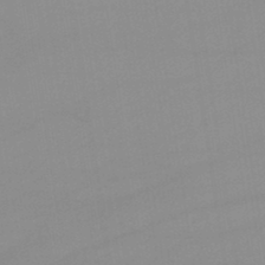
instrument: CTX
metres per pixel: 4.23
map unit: lHb
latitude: -44.9164
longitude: 66.5952
